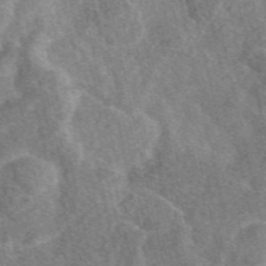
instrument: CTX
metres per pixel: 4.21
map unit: eAb
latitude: 47.4805
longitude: 119.2754
